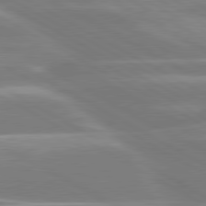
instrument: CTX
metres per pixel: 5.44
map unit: lApd
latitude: 80.4223
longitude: -134.1389
